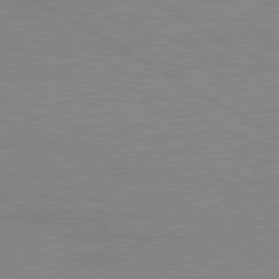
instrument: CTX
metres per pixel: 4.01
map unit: lApd
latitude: 80.1200
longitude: 122.2929
